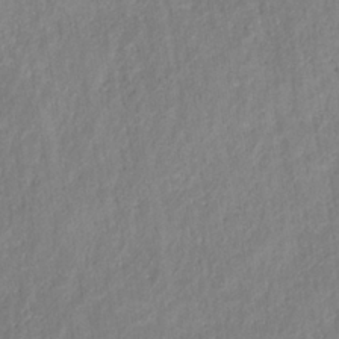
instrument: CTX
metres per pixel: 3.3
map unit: HNhu
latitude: -28.3873
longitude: 73.9178
